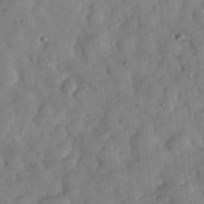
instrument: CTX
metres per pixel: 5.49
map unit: eHh
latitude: 34.7435
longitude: -69.4238
